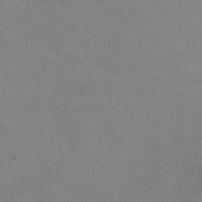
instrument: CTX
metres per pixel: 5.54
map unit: HNhu
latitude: -1.2565
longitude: -4.5735
